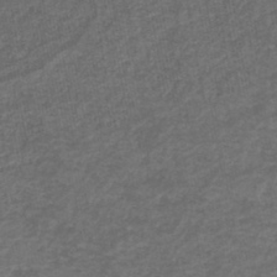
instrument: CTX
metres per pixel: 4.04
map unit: HNb
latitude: -45.0864
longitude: -45.9717
